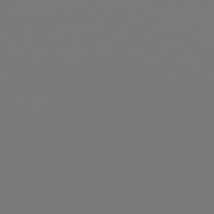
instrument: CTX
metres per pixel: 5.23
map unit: Hpe
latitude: 74.3089
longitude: -130.0255
